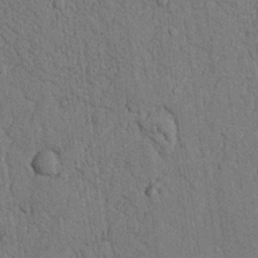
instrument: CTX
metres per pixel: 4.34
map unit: Nhu
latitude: 20.2523
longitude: -76.2900
